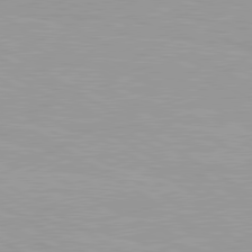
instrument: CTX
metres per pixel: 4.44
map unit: lApd
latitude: 80.6301
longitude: 159.8989
